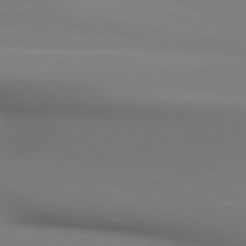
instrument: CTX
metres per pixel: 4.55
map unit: lApd
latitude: 80.3656
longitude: 137.1053
